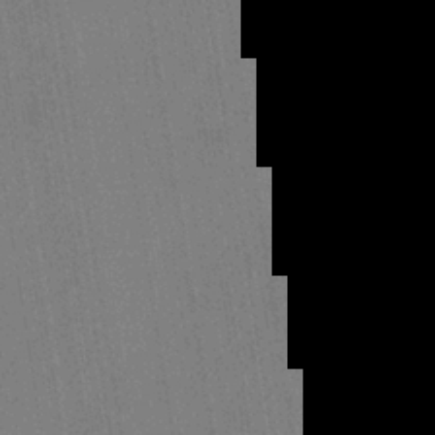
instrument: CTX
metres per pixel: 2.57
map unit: eHb
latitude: -34.9731
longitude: 73.9745
